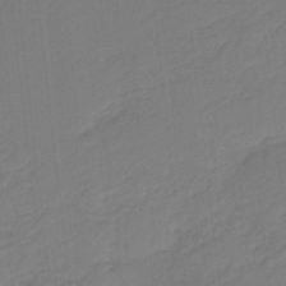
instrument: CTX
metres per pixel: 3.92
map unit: HNb
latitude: -37.7288
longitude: 56.0283
